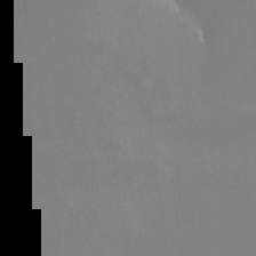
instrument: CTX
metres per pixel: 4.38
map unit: eHh
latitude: -3.1431
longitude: -75.0081
